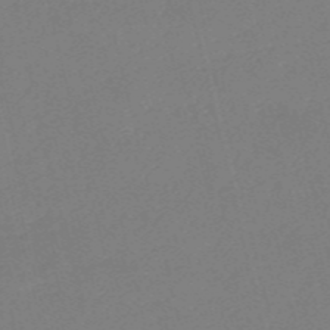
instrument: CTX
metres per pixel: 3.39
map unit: HNb
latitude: -55.1431
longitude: -39.4615
